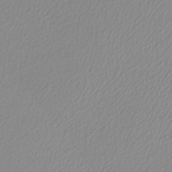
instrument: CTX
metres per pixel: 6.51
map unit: lHb
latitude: -42.1227
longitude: 69.1809
